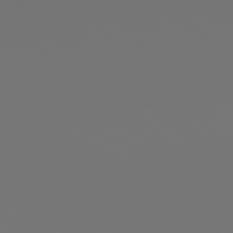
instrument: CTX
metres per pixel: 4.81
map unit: Hpe
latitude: 78.8002
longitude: 177.9745
